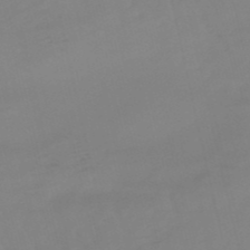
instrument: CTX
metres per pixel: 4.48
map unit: lHb
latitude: -48.7841
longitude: 76.2173
